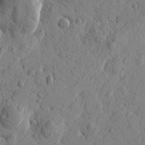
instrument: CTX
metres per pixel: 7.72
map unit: Htu
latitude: -1.0676
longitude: -177.1781
